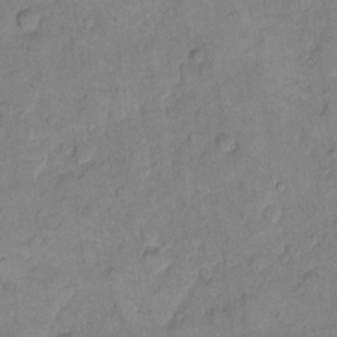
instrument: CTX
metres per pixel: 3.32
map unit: eHh
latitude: 11.3860
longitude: -65.0269
